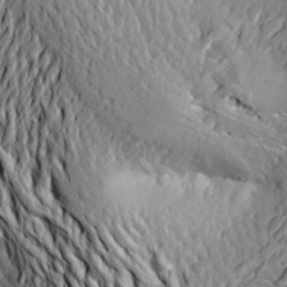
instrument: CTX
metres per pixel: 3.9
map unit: Aa
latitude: 21.7261
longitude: -150.1200
